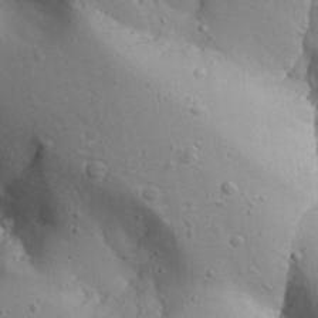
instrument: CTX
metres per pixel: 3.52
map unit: Aa
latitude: 27.1592
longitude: -128.3467
